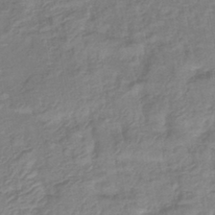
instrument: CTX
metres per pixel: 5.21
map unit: lHb
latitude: -40.7463
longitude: 77.1053
